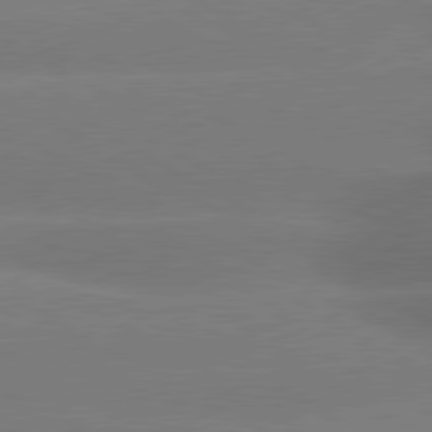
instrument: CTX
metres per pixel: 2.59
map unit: lApd
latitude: 80.4601
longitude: -150.4601
